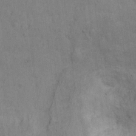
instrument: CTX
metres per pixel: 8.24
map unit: Ht
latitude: 9.4615
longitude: -39.2726
